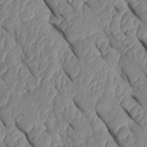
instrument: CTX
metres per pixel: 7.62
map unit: Htu
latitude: 1.8394
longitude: 147.7288
